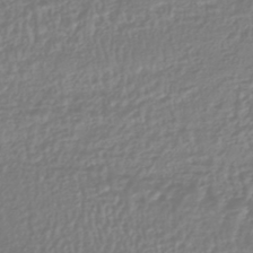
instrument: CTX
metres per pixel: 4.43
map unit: HNhu
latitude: -45.5777
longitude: 98.9164
